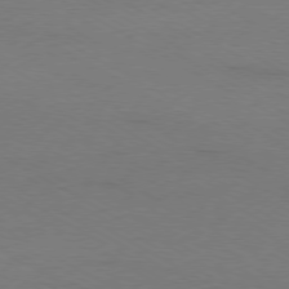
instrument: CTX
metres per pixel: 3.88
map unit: Ap
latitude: -79.4643
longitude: -82.9702
